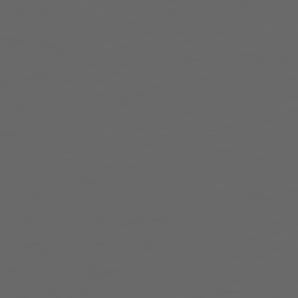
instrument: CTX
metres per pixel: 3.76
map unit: Ap
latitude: -77.7100
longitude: -75.9906
